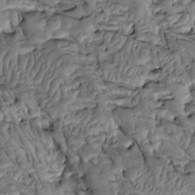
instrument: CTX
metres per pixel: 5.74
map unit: Htu
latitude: -2.4251
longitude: 150.8219
